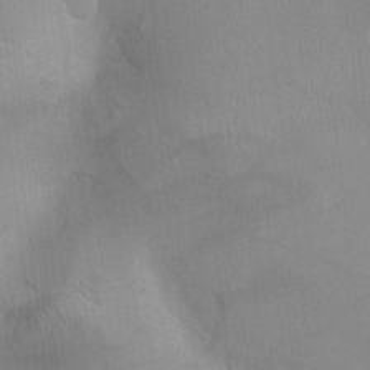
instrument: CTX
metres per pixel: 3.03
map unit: Ht
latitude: -3.6154
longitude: -17.0270
